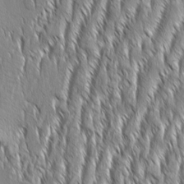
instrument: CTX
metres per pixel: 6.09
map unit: Aa
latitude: 8.2523
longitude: -132.1578
